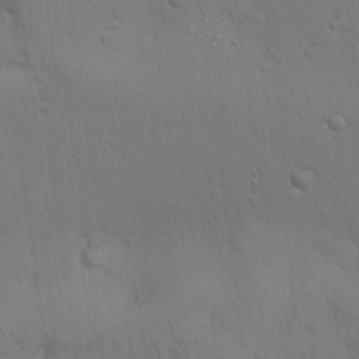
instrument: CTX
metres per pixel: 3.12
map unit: Nhu
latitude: 28.7057
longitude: -69.7072
